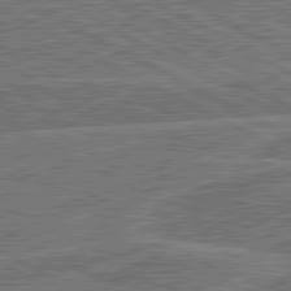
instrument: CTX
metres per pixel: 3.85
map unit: lApd
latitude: 81.1970
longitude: 124.4440
